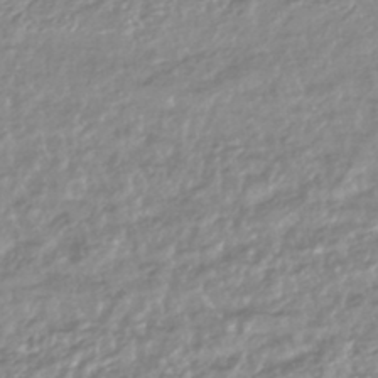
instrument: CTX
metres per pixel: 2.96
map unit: HNhu
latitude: -44.4440
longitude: 96.2362
